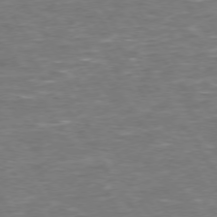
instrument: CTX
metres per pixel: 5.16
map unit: Hpe
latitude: 73.7639
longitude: -125.0080
